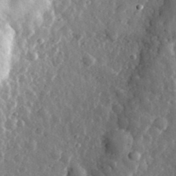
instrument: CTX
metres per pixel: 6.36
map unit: eHh
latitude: 34.5923
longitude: -80.5546
